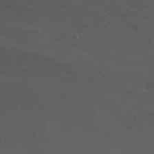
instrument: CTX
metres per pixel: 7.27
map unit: Nhu
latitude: -12.4062
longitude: -72.9703
